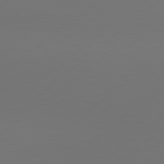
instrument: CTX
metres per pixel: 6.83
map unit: Hpe
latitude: 77.0458
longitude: -130.2334
